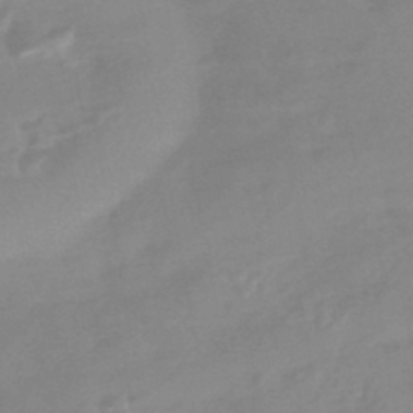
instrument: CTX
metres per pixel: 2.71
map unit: HNhu
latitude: -44.0472
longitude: 91.3132
